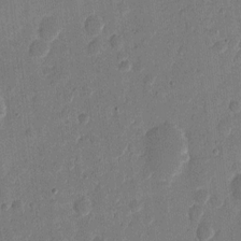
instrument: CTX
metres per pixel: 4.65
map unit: eHh
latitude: 11.3482
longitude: -68.8380
